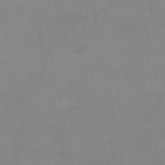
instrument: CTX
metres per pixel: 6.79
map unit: HNb
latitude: -50.1417
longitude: -40.4034
